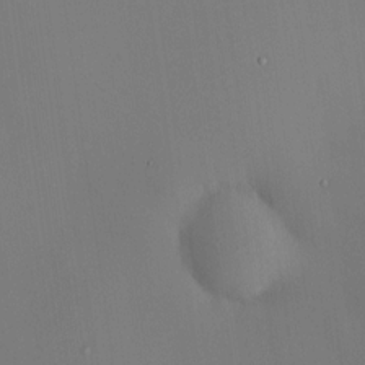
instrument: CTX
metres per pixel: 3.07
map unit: HNhu
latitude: 9.0836
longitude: 14.5574
